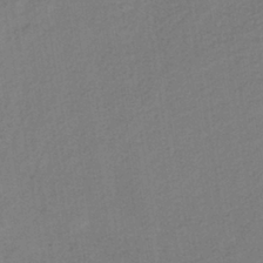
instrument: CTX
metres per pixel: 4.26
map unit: lHb
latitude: -38.9731
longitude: 59.1620
